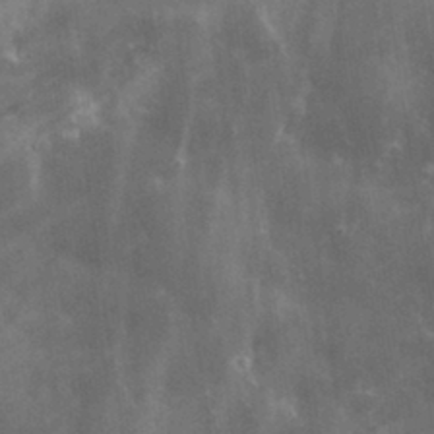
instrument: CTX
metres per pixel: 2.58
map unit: lHvf
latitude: 32.8569
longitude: -92.7435
